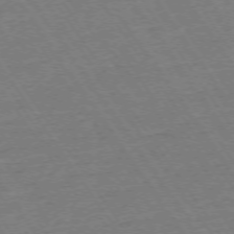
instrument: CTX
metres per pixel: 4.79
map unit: Ap
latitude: -74.0472
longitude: -83.1970
